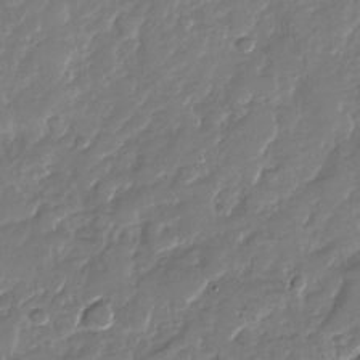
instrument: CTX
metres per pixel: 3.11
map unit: Nhu
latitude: -27.1431
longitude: -62.0822
